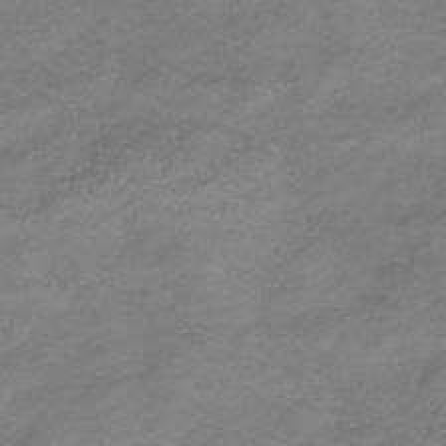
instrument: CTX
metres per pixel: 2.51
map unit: lHb
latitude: -37.5777
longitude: 72.7085
